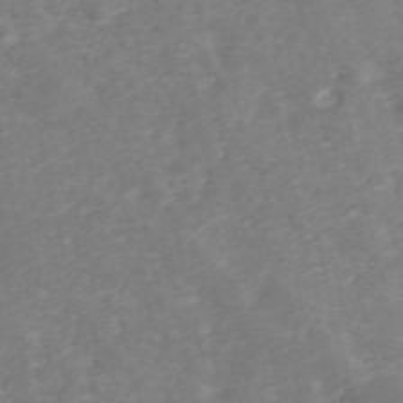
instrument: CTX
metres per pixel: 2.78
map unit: ANa
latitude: 41.8394
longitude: 33.9178
